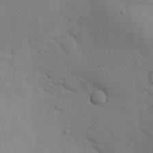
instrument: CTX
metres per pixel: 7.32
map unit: eHh
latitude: 25.7071
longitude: -75.2348
